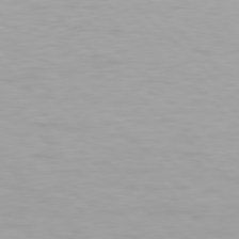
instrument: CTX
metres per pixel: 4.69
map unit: Hpe
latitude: 77.6505
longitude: -167.4993
